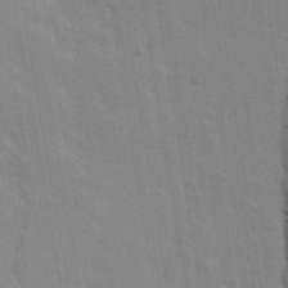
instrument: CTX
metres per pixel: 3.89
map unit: Ave
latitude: 15.4049
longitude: -129.6505
